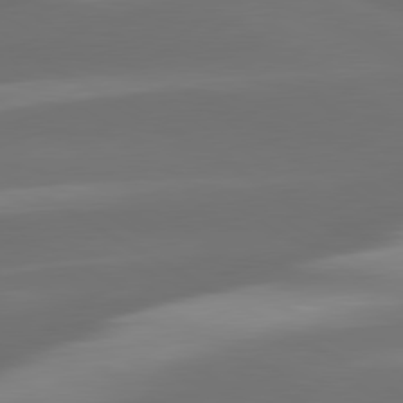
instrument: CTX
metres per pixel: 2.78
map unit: lApd
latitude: 80.4034
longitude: -138.9892
